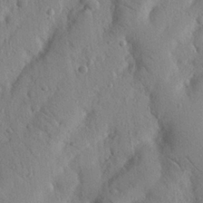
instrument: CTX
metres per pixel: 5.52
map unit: Nhu
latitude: 21.7639
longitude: -75.9150
